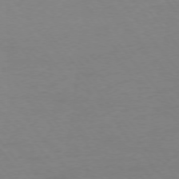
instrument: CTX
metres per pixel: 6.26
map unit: Ap
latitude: -76.2550
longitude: -89.1215
